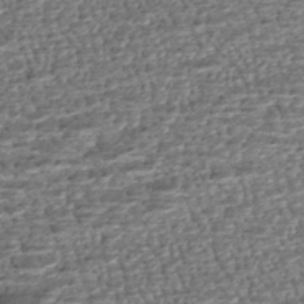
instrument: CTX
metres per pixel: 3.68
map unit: HNhu
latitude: -46.0850
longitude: 106.0283
